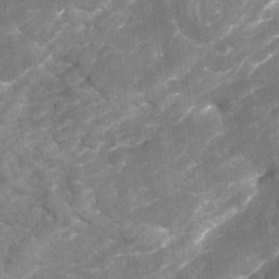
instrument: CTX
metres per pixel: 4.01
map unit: Nhu
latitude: -22.1984
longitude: -55.9528
